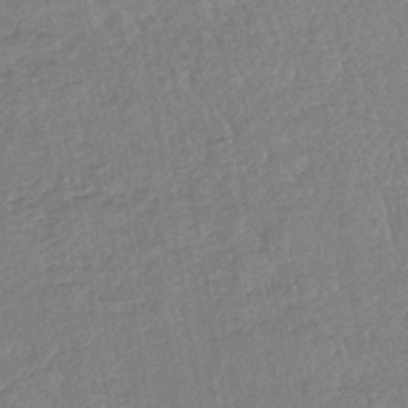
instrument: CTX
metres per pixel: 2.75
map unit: lHb
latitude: -43.2942
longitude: 79.6344
